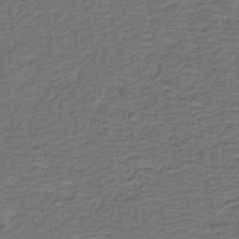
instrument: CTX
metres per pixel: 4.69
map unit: HNb
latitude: -42.6140
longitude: 50.9920
